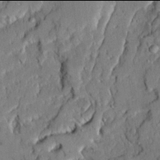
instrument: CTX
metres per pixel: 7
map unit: Ave
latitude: 21.9906
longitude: -130.0444
